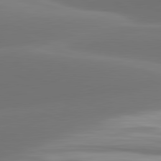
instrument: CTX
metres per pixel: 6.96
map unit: lApd
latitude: 81.6883
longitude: -160.7624
